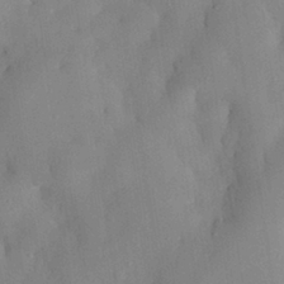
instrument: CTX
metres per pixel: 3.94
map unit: eHh
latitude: 28.4223
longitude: -77.3859
